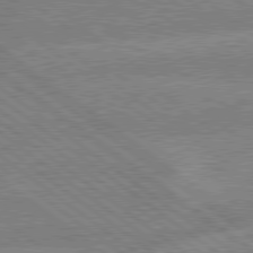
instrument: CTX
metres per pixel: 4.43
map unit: lApd
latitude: 79.3482
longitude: -160.5546
